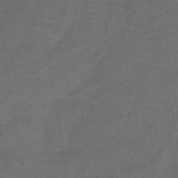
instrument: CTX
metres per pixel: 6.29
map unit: HNb
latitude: -43.9745
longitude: 51.8044
